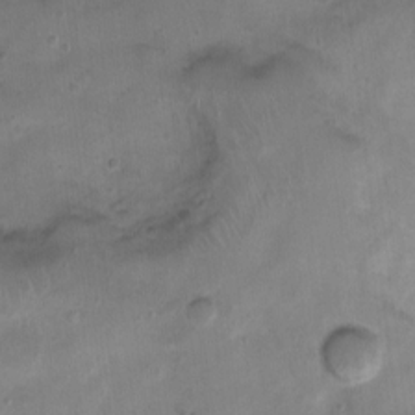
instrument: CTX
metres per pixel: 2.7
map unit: Nhu
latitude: 3.1970
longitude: -15.4994
